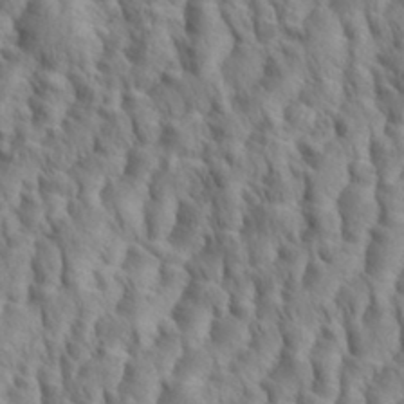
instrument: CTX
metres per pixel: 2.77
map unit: eHh
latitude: 35.0458
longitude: -138.2711
